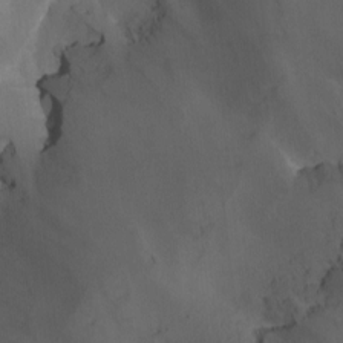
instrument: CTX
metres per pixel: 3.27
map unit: Nhu
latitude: -15.0676
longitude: -57.8583
